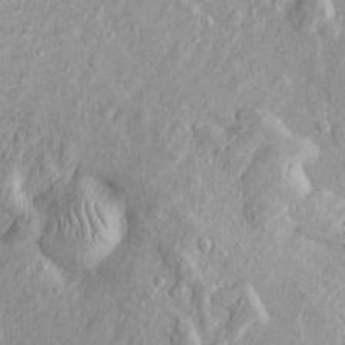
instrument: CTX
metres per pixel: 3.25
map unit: Htu
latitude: -5.0297
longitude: 157.9556
